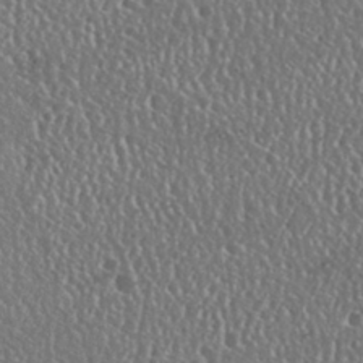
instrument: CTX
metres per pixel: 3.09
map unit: Nhu
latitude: 25.2537
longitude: -59.2537
